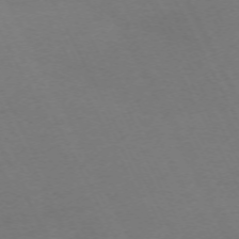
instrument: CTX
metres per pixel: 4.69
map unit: Hpe
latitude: -70.7463
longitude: 15.4833
